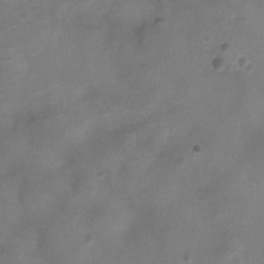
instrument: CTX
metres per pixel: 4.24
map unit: Ht
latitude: -11.3510
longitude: -20.9136
